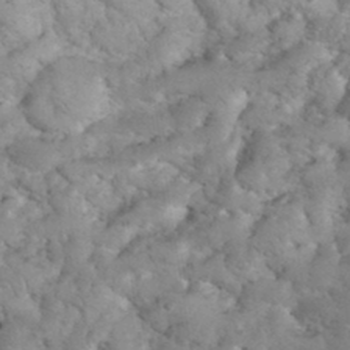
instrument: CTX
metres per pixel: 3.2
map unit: eHh
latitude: 34.8947
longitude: -65.2159
